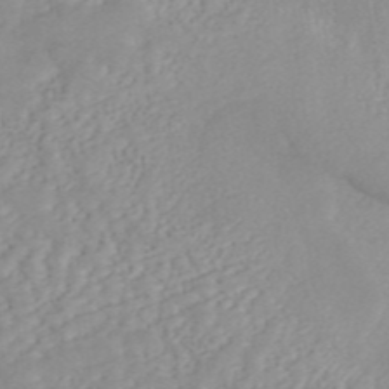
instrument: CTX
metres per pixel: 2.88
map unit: ANa
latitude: 45.8583
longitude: 22.9542
